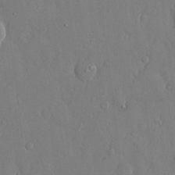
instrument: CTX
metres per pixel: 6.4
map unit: eHh
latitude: 14.9325
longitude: -70.7246
